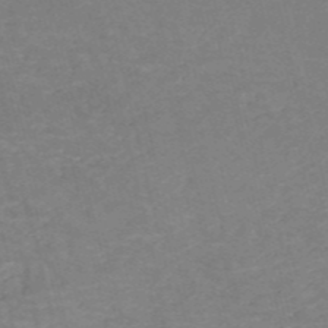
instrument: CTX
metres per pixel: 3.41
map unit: HNb
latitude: -54.1795
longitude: -47.4994
